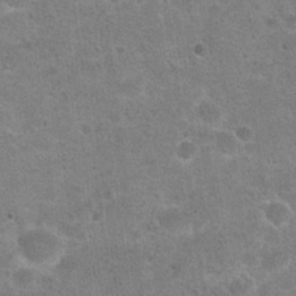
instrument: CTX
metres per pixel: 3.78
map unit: Hto
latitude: 22.2900
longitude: -48.8569
